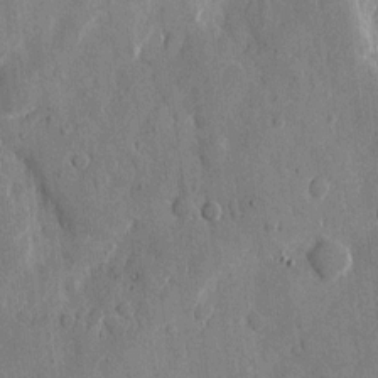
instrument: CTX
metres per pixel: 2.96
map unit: eHh
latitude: 9.8772
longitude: -67.5560
